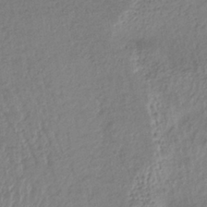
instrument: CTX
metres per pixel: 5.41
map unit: lHb
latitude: -37.4643
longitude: 68.5006
